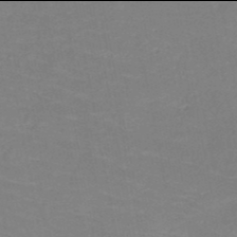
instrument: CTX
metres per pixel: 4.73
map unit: HNb
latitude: -50.0094
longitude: -50.2144
